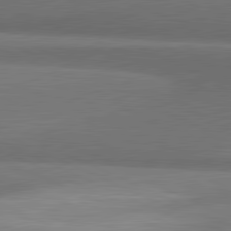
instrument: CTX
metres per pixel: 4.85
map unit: lApd
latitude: 81.5560
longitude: 153.5021
